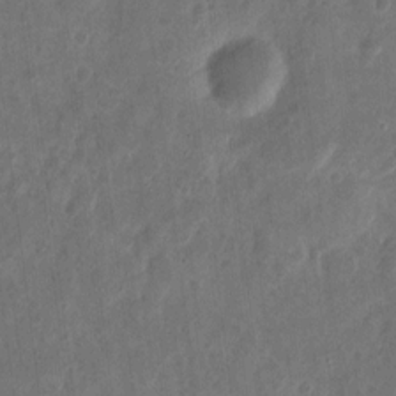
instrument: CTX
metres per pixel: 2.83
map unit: eHh
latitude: 9.6127
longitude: -73.2915
